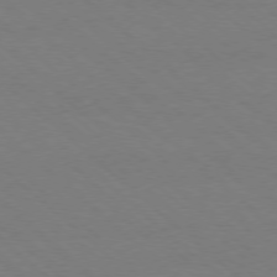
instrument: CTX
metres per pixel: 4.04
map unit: Ap
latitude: -78.1228
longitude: -84.6491
